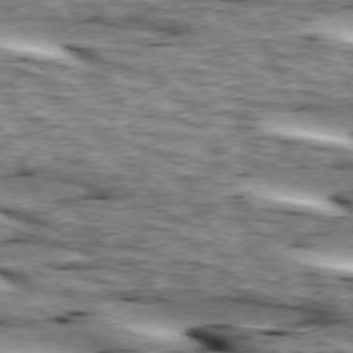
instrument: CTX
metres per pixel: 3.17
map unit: lApd
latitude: 73.6127
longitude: -55.2159
